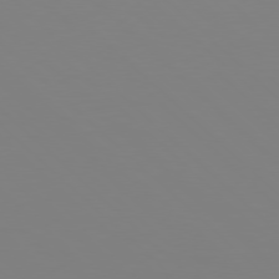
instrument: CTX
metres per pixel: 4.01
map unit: Hpe
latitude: 77.6882
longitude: -132.4601
